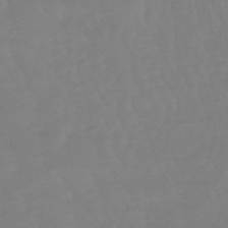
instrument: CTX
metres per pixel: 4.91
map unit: lHb
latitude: -49.1242
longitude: 77.7667
